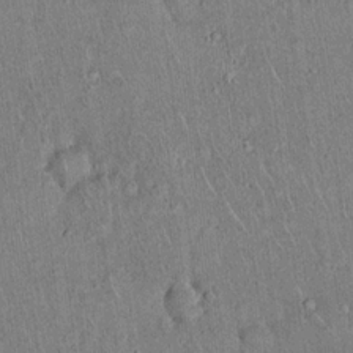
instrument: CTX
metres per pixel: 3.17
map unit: eHh
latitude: 19.7827
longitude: -60.5545
